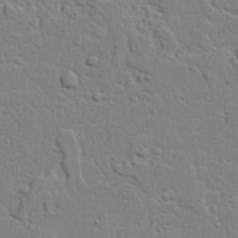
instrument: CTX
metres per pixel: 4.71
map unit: lAvf
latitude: 22.8380
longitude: -110.1578
